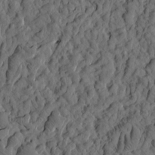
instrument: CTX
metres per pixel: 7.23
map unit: eHh
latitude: -1.4077
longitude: 17.3510
